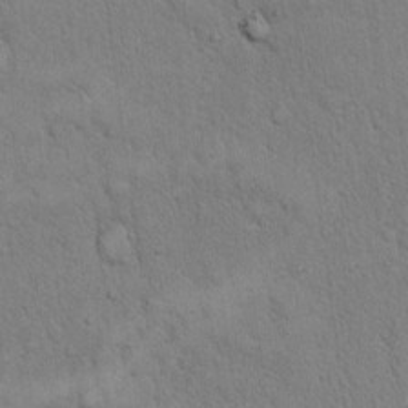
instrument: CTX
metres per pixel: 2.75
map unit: eHh
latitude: 19.0458
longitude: -61.3104
